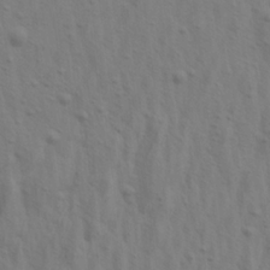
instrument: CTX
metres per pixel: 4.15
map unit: Aa
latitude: 21.1026
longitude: -142.6302
